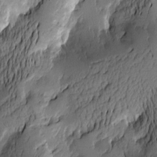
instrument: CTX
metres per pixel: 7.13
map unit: Htu
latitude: -2.1983
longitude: -177.3670
